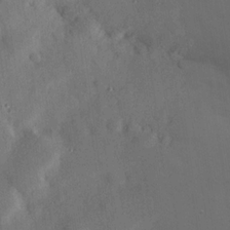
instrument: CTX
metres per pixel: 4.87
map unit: Hve
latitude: 19.8961
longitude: 150.4062
